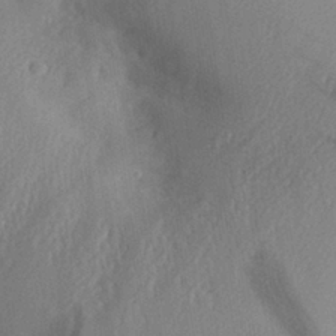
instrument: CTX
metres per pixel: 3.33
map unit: Aa
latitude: 29.7827
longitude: -135.7260
